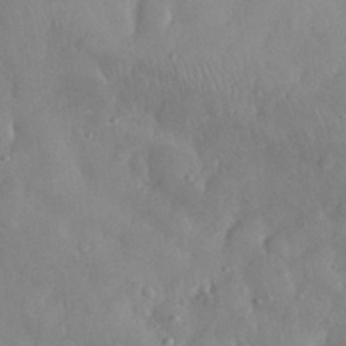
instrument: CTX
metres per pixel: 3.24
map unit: eHh
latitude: 31.2159
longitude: -70.6679
